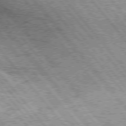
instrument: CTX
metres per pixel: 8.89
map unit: Hpe
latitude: 75.4615
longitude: -157.1403
